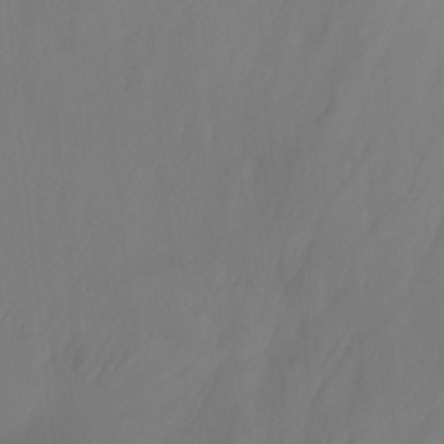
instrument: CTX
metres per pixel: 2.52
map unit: Ht
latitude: -14.2362
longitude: -53.1592
